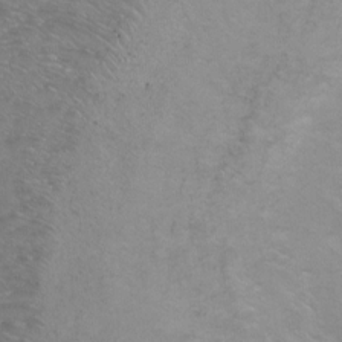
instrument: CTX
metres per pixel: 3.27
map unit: Ht
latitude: 1.8772
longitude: -35.7827
